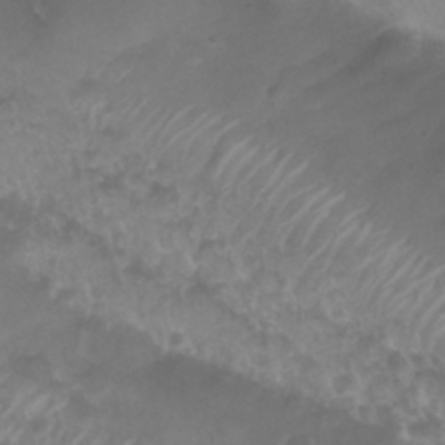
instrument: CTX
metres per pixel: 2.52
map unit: Nhu
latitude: 29.1214
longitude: -55.1970
